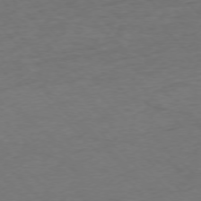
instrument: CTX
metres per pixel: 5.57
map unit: Ap
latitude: -75.8045
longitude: -78.7435
